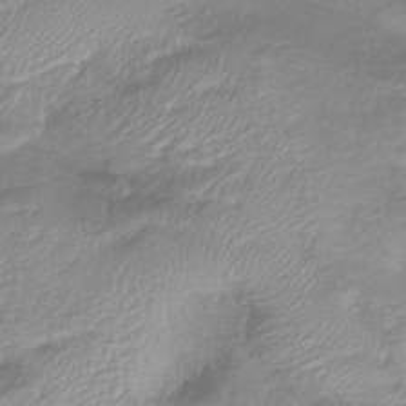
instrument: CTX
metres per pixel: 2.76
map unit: eHb
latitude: -40.1417
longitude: 78.3684
